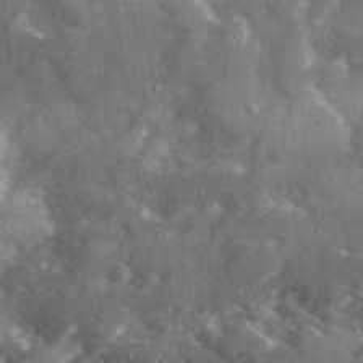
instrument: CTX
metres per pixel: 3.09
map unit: Ave
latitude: 19.0647
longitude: -130.2712
